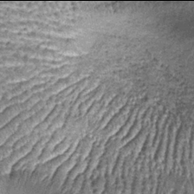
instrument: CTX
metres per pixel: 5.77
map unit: lHb
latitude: -38.0094
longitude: 67.7100
